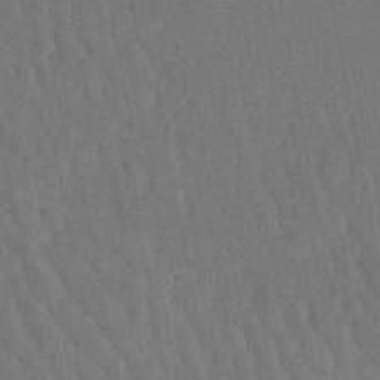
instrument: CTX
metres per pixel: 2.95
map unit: lHb
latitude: -47.2565
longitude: 77.0109
